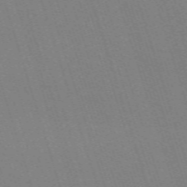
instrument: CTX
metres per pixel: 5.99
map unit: eHh
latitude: -63.3509
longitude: 50.7841
